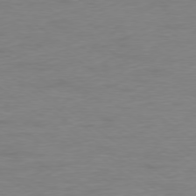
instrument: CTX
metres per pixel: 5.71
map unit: Ap
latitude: -78.2172
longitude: -75.0647
